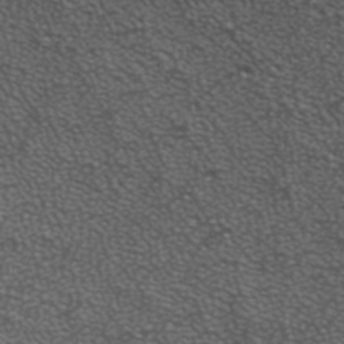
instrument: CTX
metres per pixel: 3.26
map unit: ANa
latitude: 35.7638
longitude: 13.2754
